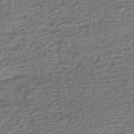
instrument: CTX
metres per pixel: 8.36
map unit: HNhu
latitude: -42.5762
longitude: 101.4454
